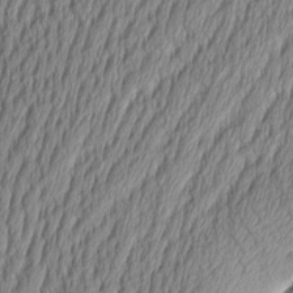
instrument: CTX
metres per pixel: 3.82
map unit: Aa
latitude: 8.4979
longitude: -129.4615
